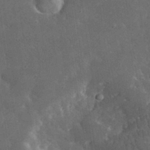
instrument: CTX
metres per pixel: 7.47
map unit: lHvf
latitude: 33.6883
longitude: -86.2711
